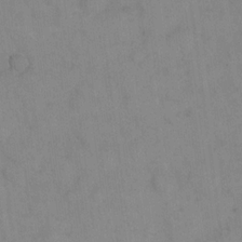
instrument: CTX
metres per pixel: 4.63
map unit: eHh
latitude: 18.4223
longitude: -64.8191
